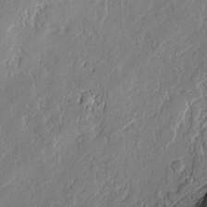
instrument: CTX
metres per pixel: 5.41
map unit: lAvf
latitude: -0.4440
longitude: -106.8002
